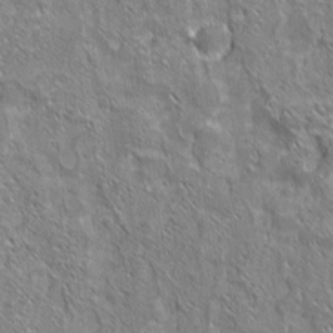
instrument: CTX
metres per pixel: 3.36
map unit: eHh
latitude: 6.8947
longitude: -76.3278
